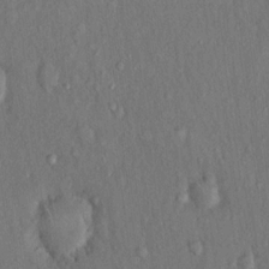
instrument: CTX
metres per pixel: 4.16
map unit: Hto
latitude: 15.9528
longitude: -60.6301
